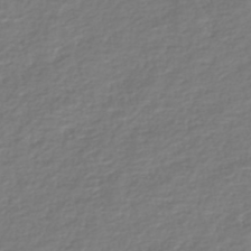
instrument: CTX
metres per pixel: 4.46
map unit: Nhe
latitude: -46.5007
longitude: -171.9339
